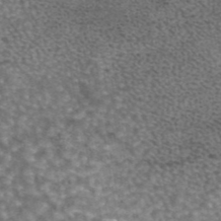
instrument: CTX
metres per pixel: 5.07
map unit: eAb
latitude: 44.2333
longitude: 106.0094
